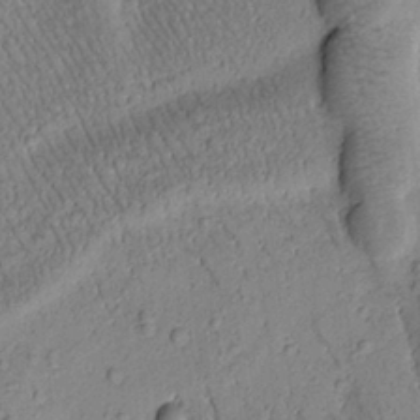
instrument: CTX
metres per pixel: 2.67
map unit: Htu
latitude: -1.7100
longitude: 173.6533
